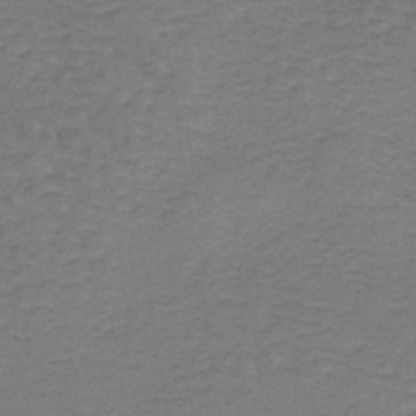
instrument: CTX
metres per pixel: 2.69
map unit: lHb
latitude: -37.4265
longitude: 60.8219
